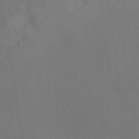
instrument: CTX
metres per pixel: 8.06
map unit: HNhu
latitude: -39.9178
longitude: 96.0472
